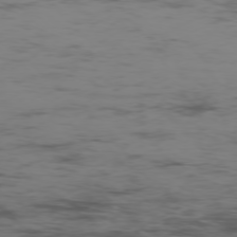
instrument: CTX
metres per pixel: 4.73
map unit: Ap
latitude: -77.0864
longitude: -82.3656
